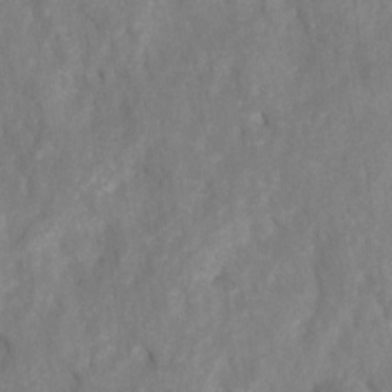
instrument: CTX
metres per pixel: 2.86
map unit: HNhu
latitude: -28.4818
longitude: 72.9919
